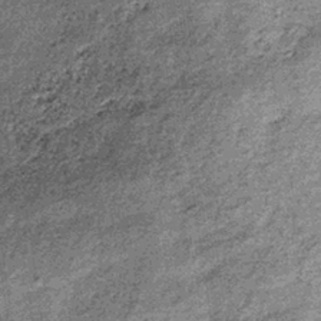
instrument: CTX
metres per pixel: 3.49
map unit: lHb
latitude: -36.7463
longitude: 66.5007
